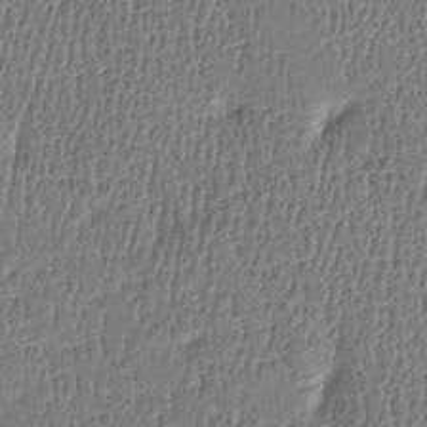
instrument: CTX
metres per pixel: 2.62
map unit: Htu
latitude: -4.7652
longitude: 176.1417
